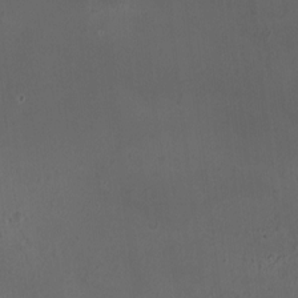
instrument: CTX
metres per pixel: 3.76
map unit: HNhu
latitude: 5.8583
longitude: 9.8800
